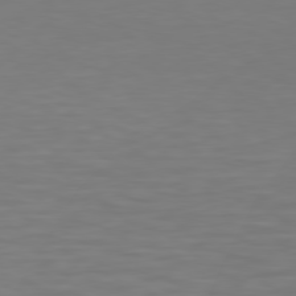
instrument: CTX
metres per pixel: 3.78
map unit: Hpe
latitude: 78.6869
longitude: -120.8947
